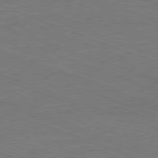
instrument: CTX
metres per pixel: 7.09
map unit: Ap
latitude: -81.5399
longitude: -73.3293
